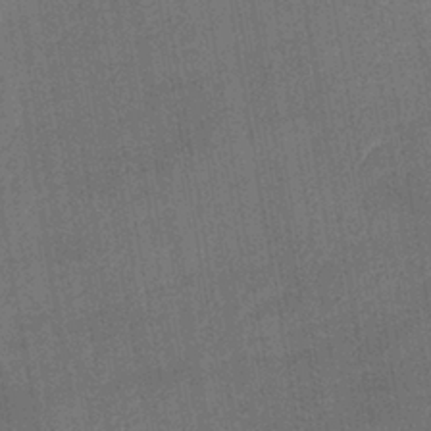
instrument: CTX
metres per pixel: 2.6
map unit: lHb
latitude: -37.8422
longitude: 74.1228
